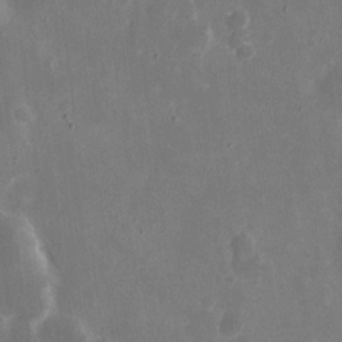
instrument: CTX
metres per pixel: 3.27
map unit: eHh
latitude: 9.4804
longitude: -69.1592
